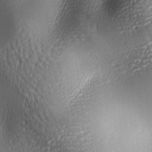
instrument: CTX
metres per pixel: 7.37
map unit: lAa
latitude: -6.2172
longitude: -123.1970
